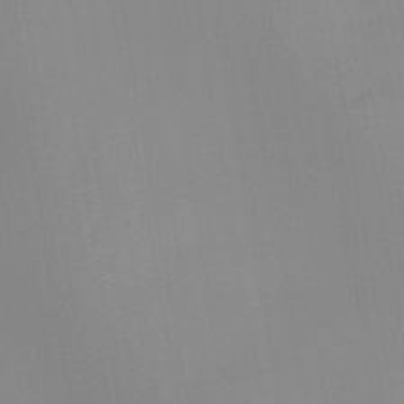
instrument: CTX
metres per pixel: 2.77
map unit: HNb
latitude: -45.2754
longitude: -43.8583
